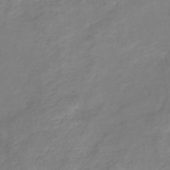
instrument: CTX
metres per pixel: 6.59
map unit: eHb
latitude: -37.8989
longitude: 76.5385
